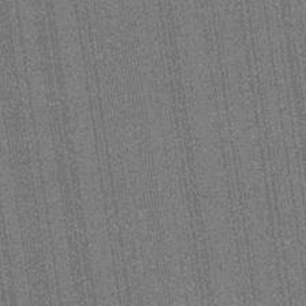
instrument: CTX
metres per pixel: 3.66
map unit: lHb
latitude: -35.0486
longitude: 63.1431
